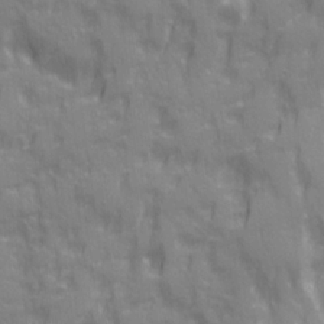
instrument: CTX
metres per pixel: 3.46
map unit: Ave
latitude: 20.4223
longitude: -132.7246
